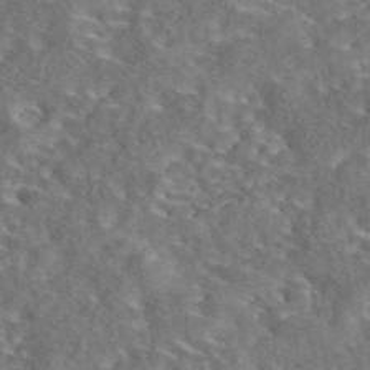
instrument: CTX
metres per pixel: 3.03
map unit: eAb
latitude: 43.1214
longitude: 110.7463
